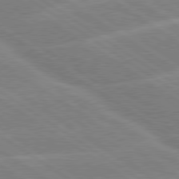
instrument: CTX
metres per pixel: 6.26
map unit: lApd
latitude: 79.5560
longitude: -130.6302
